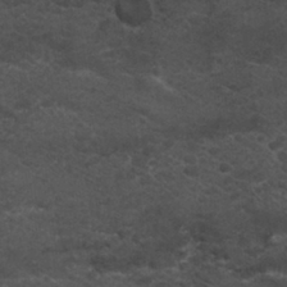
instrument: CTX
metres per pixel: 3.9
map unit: Nhu
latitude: 29.4615
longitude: -53.2915
